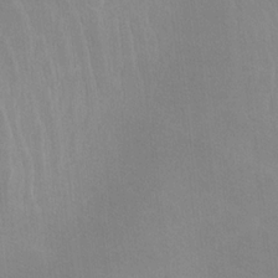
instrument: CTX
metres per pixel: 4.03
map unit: lHvf
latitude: -11.4832
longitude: -102.2333
